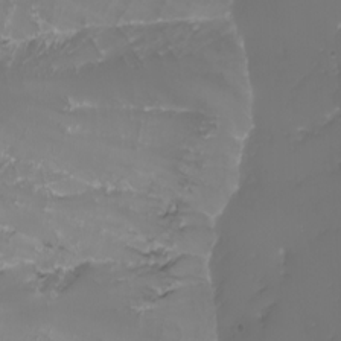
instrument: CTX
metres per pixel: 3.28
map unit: Nhu
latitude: -5.7855
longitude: -89.0459
